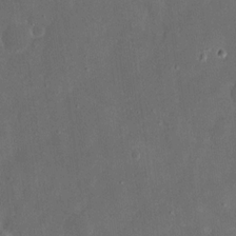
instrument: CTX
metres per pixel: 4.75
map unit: eHh
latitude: 17.0647
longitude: -72.9136
